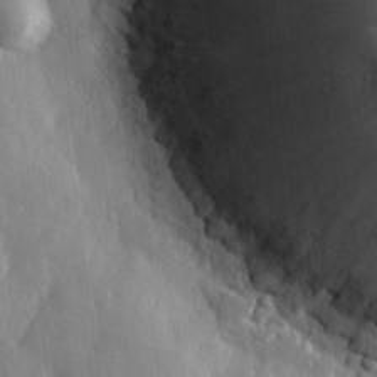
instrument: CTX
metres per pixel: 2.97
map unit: eHh
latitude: 27.9906
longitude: -76.3467
